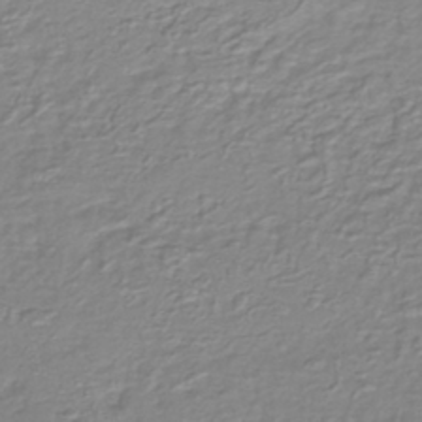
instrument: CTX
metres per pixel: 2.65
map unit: lHb
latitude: -40.2928
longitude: 61.1998
